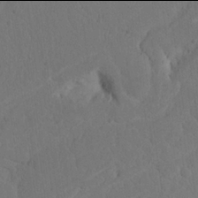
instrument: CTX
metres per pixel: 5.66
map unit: Nhu
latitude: 21.9906
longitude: -74.0444
